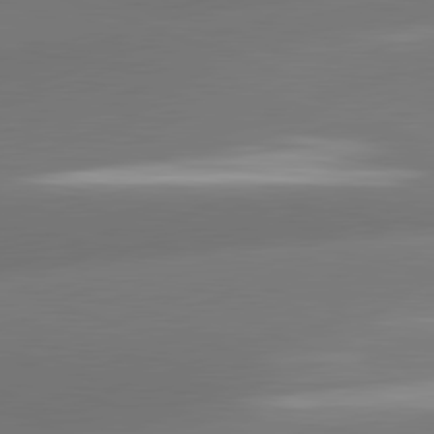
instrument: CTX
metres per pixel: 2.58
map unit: lApd
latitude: 81.7639
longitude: -163.7072
